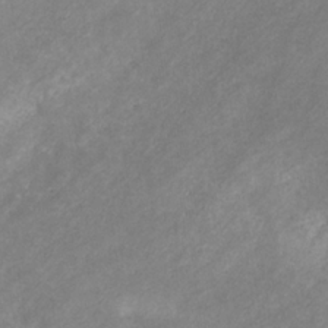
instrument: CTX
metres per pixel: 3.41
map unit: eHb
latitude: -31.5021
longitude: 70.5385
